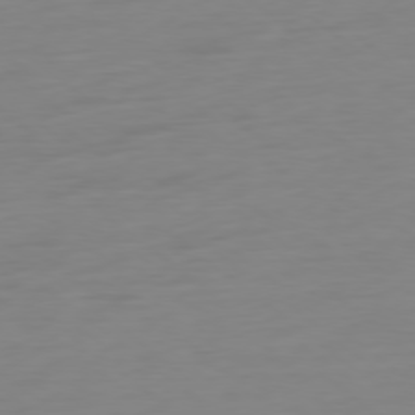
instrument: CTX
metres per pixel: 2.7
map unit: Ap
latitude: -78.8786
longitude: -66.5545
